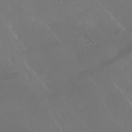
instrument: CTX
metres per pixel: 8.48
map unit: HNhu
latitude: -42.9730
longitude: 94.5195
